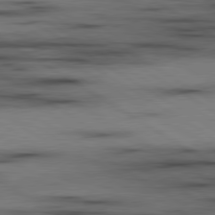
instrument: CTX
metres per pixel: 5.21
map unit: lApd
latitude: 80.1200
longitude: 158.5762
